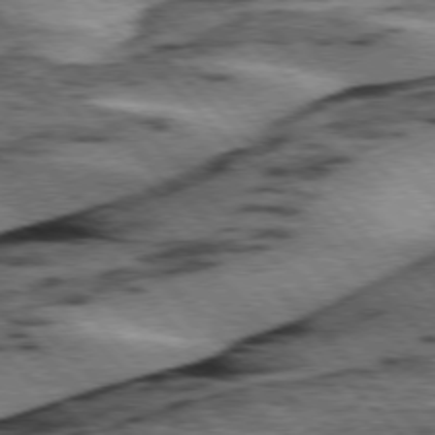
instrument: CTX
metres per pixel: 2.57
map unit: lApd
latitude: 75.8961
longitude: -79.1970
